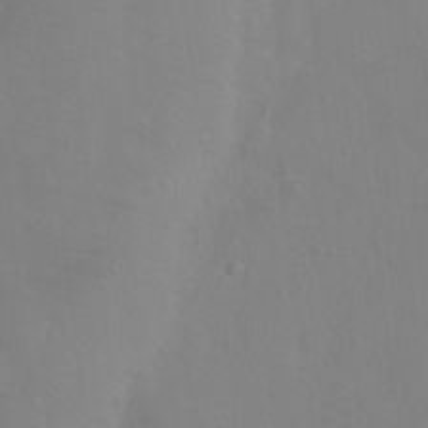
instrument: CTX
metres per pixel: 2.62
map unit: Ht
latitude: 0.7246
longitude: -32.8569
